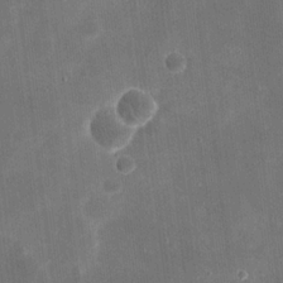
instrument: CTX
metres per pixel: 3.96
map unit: eHh
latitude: 20.4412
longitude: -67.7071
